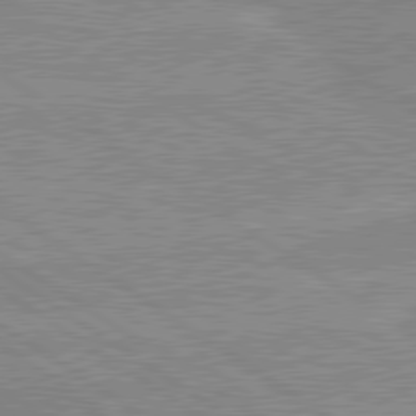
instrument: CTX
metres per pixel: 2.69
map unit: lApd
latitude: 80.0255
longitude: 170.4440
